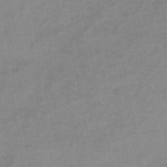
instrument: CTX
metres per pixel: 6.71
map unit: HNb
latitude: -45.5966
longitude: -36.1389
